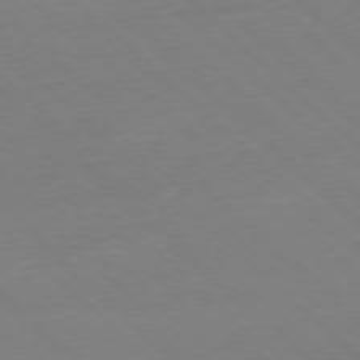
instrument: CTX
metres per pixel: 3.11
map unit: Hpe
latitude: -78.1794
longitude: 13.4643
